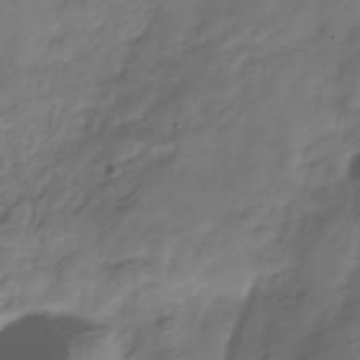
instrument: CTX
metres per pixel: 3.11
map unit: Hve
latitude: -31.4076
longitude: 91.0487
